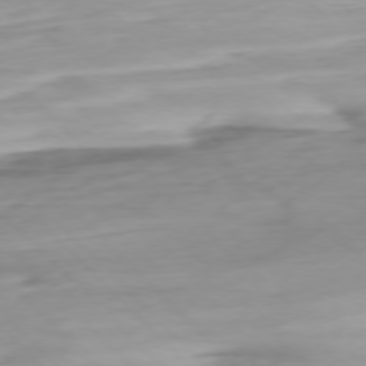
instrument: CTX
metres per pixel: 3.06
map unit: Ap
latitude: -76.9731
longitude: -78.4223
